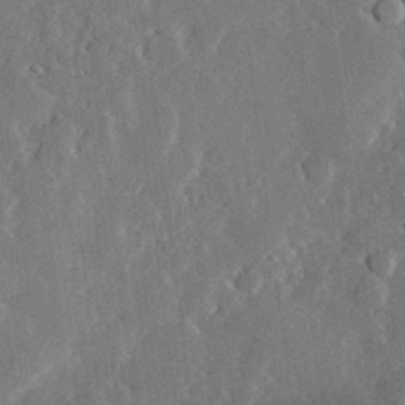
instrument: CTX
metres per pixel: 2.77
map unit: lHvf
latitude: 32.9703
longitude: -91.3104
